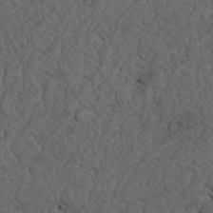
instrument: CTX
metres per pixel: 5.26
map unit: Nhu
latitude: 22.5168
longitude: -66.7813
